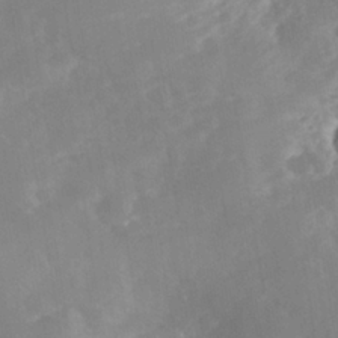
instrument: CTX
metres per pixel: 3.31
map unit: Nhe
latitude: -37.5021
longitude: -117.6316
